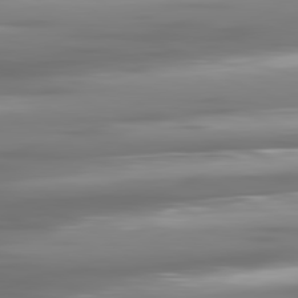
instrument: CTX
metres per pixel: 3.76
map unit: lApd
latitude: 81.1025
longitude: -138.9325
